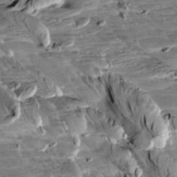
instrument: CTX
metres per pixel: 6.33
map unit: Aa
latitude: 10.2901
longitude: -141.2537
